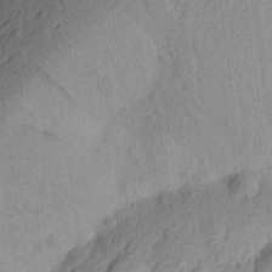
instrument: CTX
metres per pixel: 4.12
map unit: Aa
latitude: 26.3656
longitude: -145.4804
